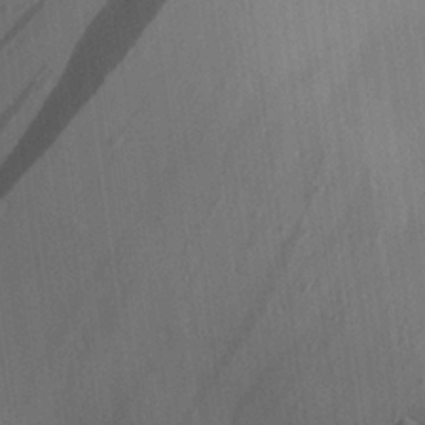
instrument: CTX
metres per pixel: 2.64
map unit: Aa
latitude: 25.1025
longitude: -143.3482
